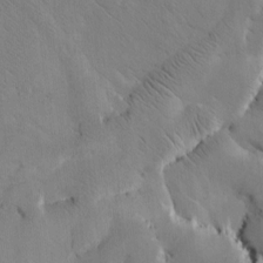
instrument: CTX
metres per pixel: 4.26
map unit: Htu
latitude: -3.3509
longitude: 168.5195
